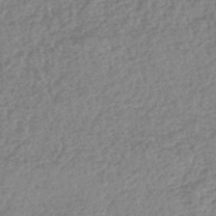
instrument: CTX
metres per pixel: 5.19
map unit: lHb
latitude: -44.9353
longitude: 71.6155
